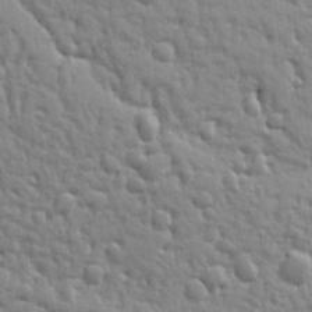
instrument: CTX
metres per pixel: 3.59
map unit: Ht
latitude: 10.2712
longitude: -77.3670
